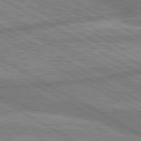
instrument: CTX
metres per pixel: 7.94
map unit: lApd
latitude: 80.2333
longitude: -171.6694
